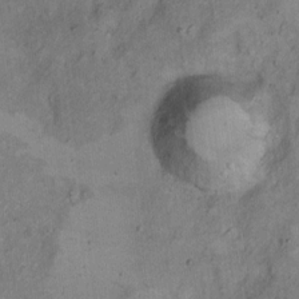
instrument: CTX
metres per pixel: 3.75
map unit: Ht
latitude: 5.0836
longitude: -37.4049
